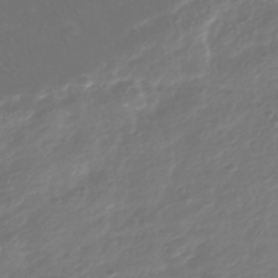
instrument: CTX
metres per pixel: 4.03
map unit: Nhu
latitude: -40.4251
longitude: -82.3656
